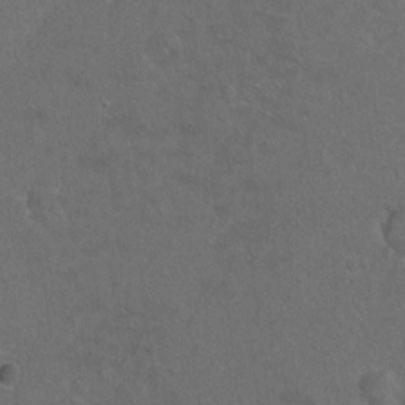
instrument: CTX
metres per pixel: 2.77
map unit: Hto
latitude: -7.5021
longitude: -36.0255
